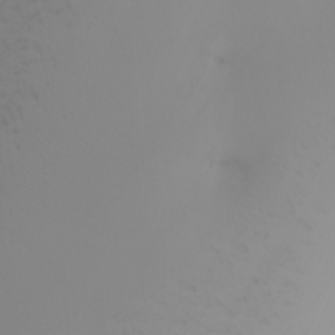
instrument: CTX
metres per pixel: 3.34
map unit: Nhu
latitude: -6.1039
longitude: -95.7450
